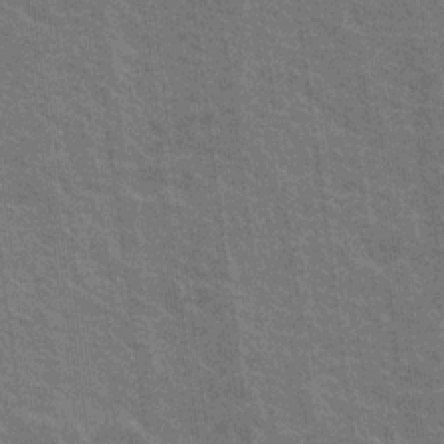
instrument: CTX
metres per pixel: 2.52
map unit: Nhu
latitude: 18.8569
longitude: -30.7625
